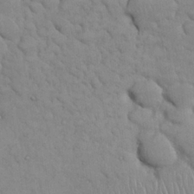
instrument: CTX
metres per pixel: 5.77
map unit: Nhu
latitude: 26.0633
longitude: -70.1767
